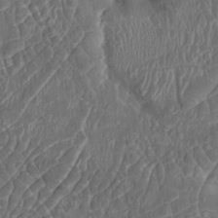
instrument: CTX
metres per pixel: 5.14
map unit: HNhu
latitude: 3.6883
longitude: -6.1200
